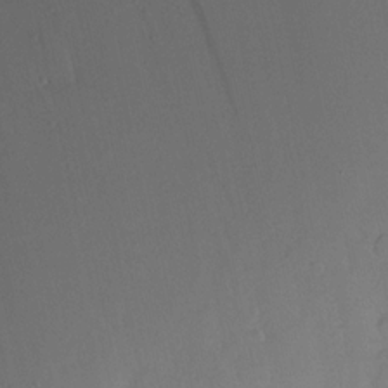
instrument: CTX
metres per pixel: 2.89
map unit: lAvf
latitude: 8.7057
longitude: 169.2187
